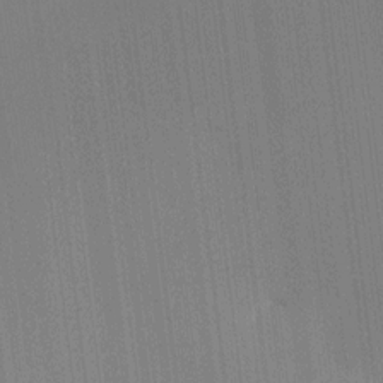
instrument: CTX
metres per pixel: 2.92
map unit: HNhu
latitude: 9.2537
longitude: 15.7478
